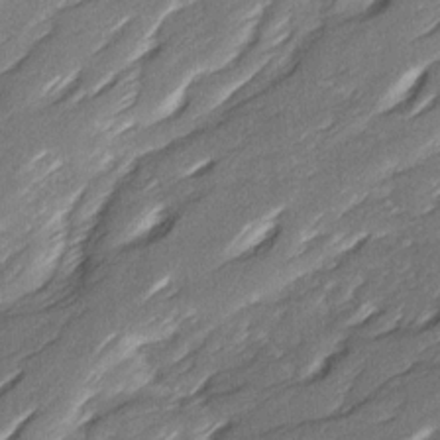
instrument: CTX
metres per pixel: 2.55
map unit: Ave
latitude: 16.3845
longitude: -137.0270
